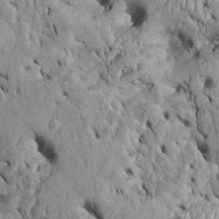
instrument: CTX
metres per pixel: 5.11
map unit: Htu
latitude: -6.3306
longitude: 154.0850
